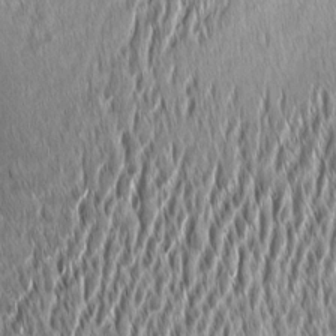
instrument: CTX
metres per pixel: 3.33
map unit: Aa
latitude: 8.0255
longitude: -131.5749
